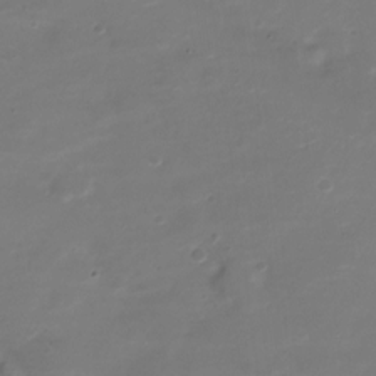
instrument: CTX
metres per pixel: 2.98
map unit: Nve
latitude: -21.0486
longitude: 104.9730
